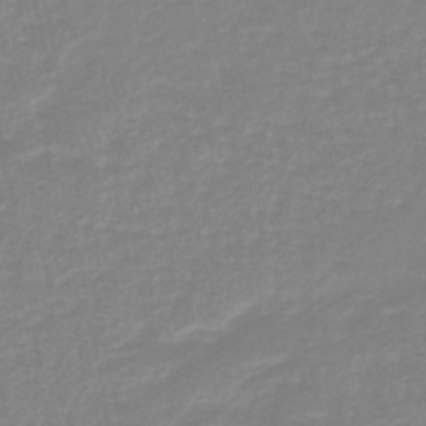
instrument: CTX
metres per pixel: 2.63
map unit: lHb
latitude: -40.2928
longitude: 65.0487
